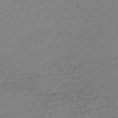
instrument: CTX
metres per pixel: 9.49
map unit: lHb
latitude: -44.6707
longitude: 59.0864
